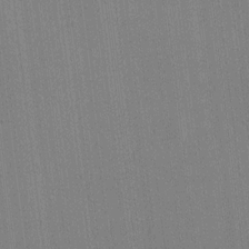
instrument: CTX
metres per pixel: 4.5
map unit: HNhu
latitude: 8.9514
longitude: 16.0661
